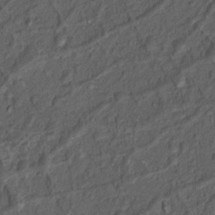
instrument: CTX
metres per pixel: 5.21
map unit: Nhu
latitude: 12.4979
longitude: -28.4412
